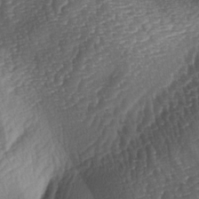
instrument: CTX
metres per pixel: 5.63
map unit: lAa
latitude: -3.5777
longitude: -127.7261
